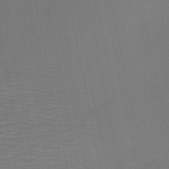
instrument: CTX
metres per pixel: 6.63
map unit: HNb
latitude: -51.0675
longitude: -42.8380
